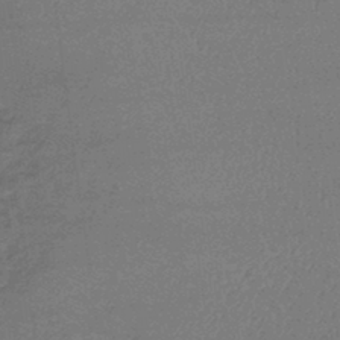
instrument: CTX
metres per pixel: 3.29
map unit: lHb
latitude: -42.5951
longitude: 66.5952
